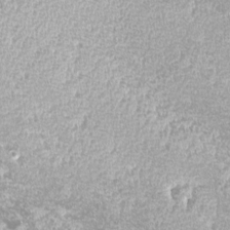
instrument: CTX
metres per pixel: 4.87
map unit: lHvf
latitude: -15.2376
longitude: -100.0822
